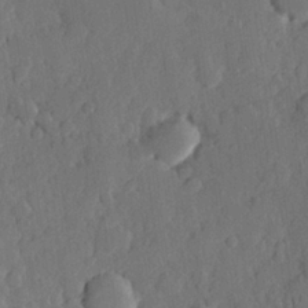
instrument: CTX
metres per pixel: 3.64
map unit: Hve
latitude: 24.8757
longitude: 149.9367
